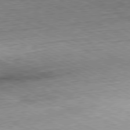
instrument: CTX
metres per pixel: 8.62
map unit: Hpe
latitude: -81.4077
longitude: 10.1039
